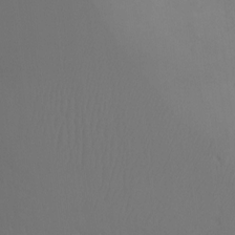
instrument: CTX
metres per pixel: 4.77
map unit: Ht
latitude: -7.6533
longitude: -32.1578
